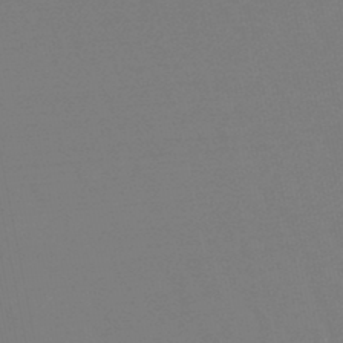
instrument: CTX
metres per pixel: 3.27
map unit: lHb
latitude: -46.6518
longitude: 76.1228
